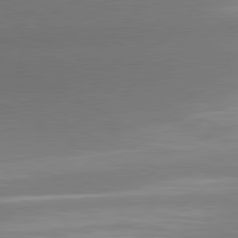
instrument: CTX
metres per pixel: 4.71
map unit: lApd
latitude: 81.0836
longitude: 134.4818
